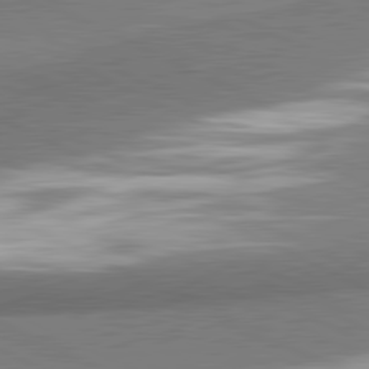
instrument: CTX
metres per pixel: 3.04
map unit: lApd
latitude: 81.2537
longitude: 164.8219
